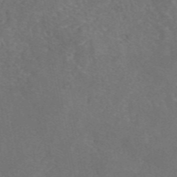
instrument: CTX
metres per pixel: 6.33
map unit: eAb
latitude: 47.2159
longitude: 110.0472
